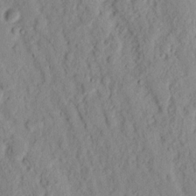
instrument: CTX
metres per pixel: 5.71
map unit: Nhu
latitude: 16.5168
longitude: -73.7450
